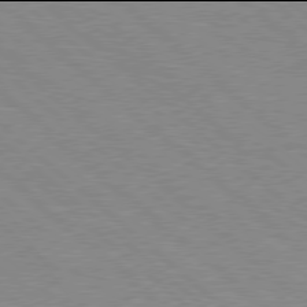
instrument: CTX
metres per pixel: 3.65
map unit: Hpe
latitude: 77.9906
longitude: -154.3278
